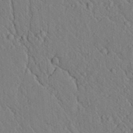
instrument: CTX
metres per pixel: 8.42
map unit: lAvf
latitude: 6.4034
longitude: 160.1228
